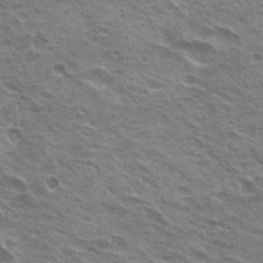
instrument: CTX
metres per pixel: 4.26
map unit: Hto
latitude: 22.2145
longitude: -31.4427
